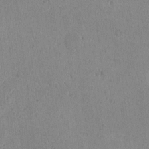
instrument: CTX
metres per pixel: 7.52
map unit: lAvf
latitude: -6.1228
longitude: -114.9891
